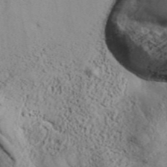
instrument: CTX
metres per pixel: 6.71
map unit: Aa
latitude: 32.9514
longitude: -136.3656
